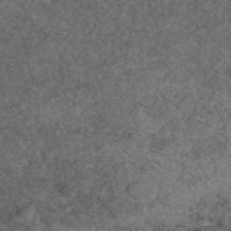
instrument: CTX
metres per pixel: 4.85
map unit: eAb
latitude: 48.4601
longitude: 107.0676
